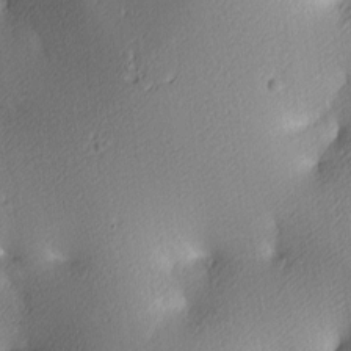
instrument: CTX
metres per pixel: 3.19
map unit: lAa
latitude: 4.1767
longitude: -116.4034
